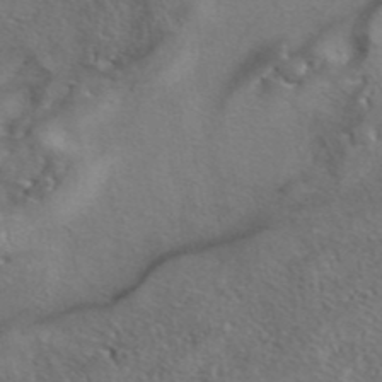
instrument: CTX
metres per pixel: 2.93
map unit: eAb
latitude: 41.8205
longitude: 104.6140
